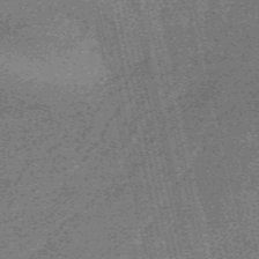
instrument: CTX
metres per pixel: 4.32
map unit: HNb
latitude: -55.4832
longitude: -45.8205
